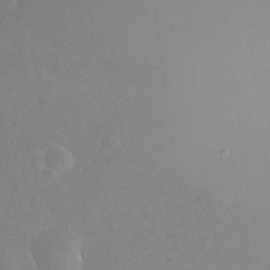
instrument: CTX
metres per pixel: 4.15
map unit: Nhu
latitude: 26.1389
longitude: -57.4048
